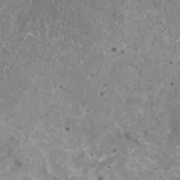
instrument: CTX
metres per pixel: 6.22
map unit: HNhu
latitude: 2.1955
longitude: 5.2942
